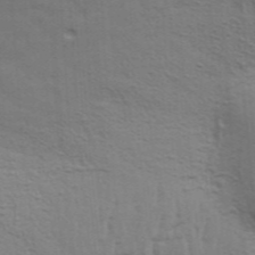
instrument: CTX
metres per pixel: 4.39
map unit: Aa
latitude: 33.6694
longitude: -136.2145
